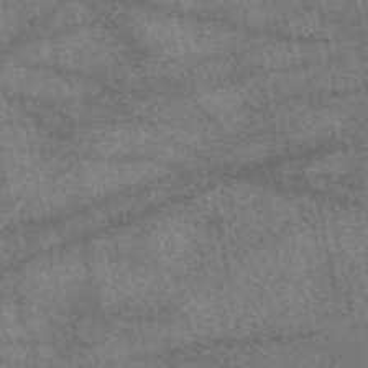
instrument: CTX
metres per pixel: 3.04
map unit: eAb
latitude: 47.9528
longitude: 118.1984
